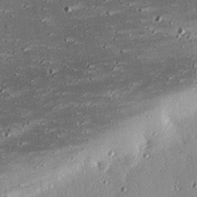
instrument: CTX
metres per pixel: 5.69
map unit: eHh
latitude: 23.8394
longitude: -89.6316
